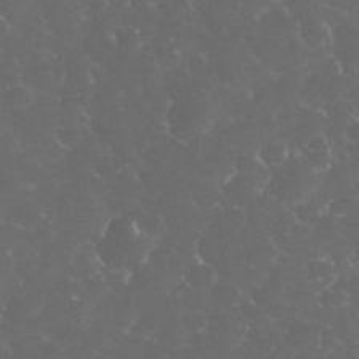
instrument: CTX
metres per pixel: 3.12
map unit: eHh
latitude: 33.1214
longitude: -63.1215
